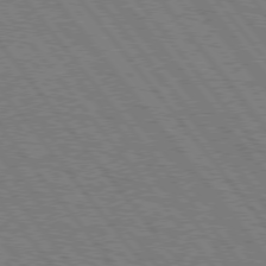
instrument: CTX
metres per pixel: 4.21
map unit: Hpe
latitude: 75.4804
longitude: -149.8772
